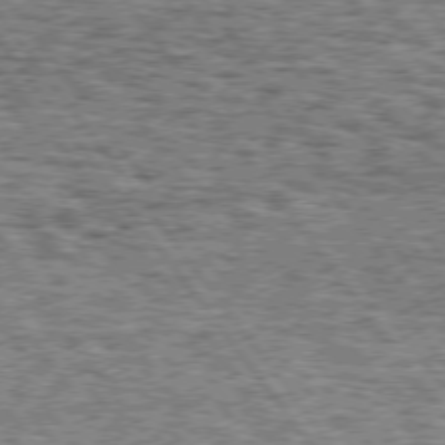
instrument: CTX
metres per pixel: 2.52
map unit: Hpe
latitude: 74.7624
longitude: -155.0080
